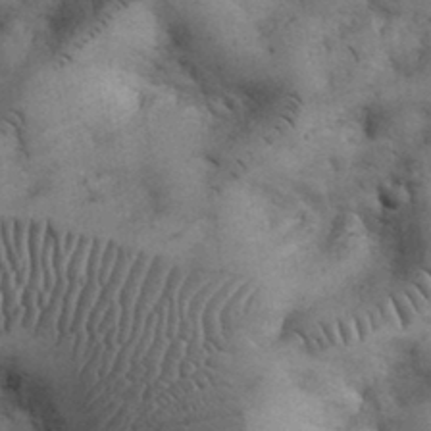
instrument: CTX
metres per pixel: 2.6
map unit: eHh
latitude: 33.1214
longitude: -67.8583
